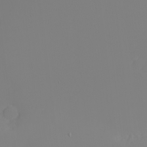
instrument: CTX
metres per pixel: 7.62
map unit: eHh
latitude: -5.2754
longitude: -87.1214
